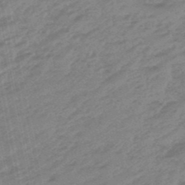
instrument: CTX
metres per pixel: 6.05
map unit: eHb
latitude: -48.0661
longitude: 86.3495
